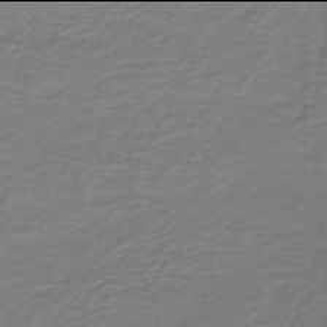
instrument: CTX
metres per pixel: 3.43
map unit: lHb
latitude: -42.0094
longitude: 57.0675
